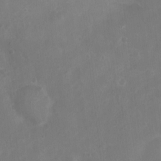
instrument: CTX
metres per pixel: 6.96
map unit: Nhu
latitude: 4.5924
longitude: -17.0836
